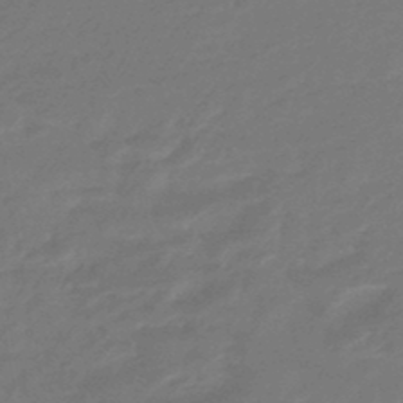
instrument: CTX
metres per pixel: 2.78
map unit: HNhu
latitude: -46.1794
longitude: 90.1606
